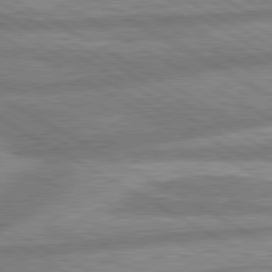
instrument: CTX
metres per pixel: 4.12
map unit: lApd
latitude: 80.3467
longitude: -166.2711
